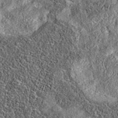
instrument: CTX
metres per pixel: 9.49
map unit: eAb
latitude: 36.0633
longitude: 108.9731
